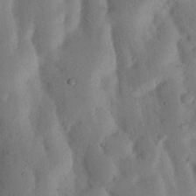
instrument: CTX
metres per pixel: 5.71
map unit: Nhu
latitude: 18.6679
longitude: -75.7639
